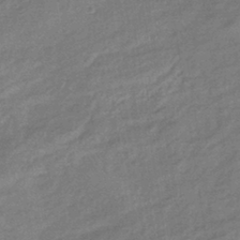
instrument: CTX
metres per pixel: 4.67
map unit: lHb
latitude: -35.3510
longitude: 68.9163
